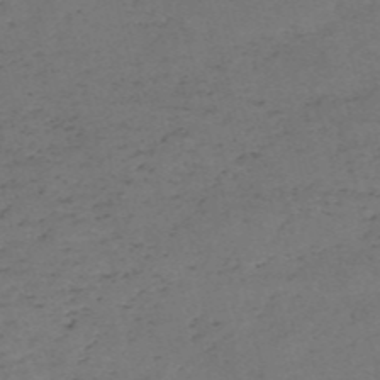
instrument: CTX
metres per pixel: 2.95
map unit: HNb
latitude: -55.9556
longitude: -44.4034
